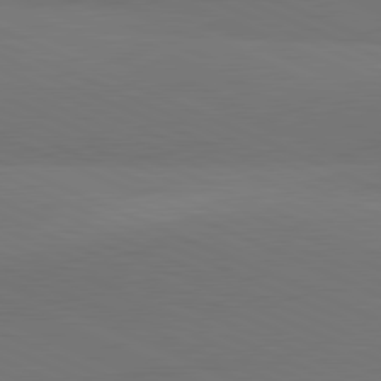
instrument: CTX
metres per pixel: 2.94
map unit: lApd
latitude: 81.4804
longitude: 136.8597
